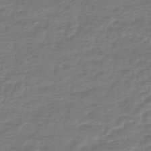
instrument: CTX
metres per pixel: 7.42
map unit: HNhu
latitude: -46.6707
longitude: 96.5196
